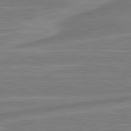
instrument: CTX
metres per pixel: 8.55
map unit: lApd
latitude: 81.5938
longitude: -174.7246
